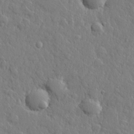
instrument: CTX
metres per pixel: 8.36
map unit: lHvf
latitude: 22.5924
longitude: 144.1039
